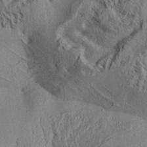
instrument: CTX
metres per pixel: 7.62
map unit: Aa
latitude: 32.1200
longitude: -136.6491
